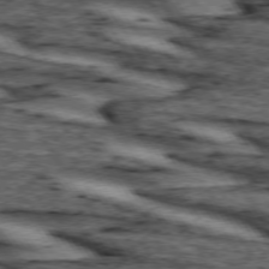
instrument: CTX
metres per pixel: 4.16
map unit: lApd
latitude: 74.2334
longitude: -72.7247
